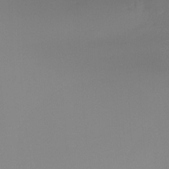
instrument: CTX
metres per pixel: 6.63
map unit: Ht
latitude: -16.3118
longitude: -50.5734
